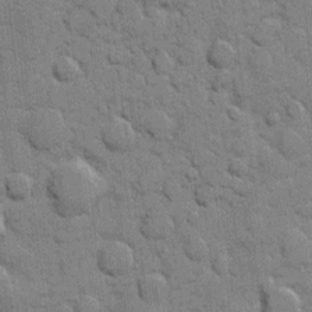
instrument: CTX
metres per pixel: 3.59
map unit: eHh
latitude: 8.0444
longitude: -65.5182
